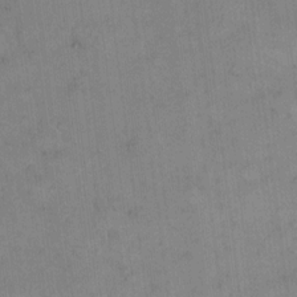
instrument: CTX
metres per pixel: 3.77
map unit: Hto
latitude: 8.1389
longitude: -60.8191
